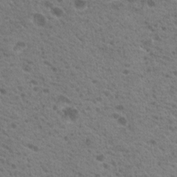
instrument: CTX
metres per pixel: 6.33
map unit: Nhu
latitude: 19.3859
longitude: -31.4805
